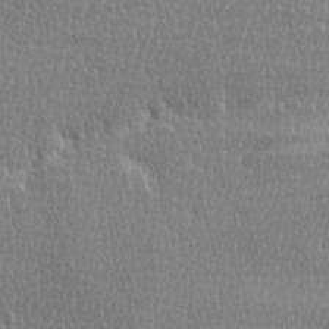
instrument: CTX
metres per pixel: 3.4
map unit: Ave
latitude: -0.2362
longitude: -114.8002
